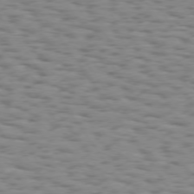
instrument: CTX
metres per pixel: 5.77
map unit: Hpe
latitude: 73.8206
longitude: -132.8380
